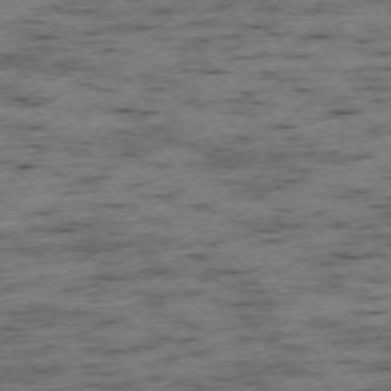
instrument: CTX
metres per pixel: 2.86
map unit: Ap
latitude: -73.7100
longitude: -73.6316
